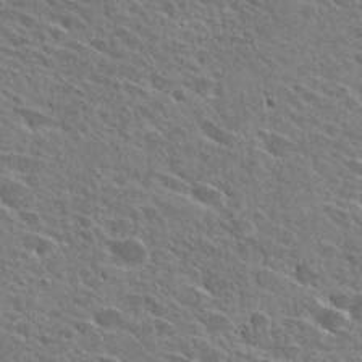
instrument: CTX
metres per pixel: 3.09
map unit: Hto
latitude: 28.3089
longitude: -43.0647
